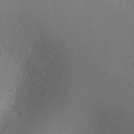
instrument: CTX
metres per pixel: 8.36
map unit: Ht
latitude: -3.0675
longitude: -16.0255
